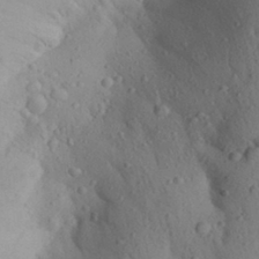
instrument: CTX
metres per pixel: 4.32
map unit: Aa
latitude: 28.3089
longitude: -147.8773
